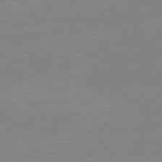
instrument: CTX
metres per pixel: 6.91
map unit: lApd
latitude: 81.7639
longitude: -157.0836
